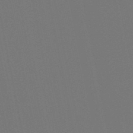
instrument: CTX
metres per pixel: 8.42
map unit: lHb
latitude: -51.1620
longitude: 80.1417
